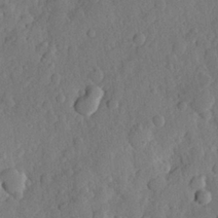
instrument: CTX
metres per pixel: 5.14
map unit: Hve
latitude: 24.6301
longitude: 149.9556
